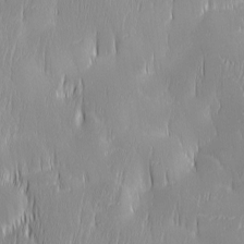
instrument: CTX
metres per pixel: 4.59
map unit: Ave
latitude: 2.4412
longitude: -113.4615
